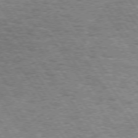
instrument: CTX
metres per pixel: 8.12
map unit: Hpe
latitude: 73.5560
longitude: -131.1593
